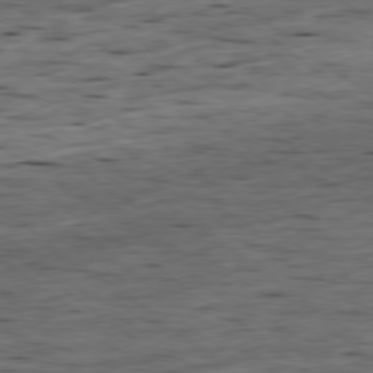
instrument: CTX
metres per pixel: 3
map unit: Ap
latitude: -79.1620
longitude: -90.4979
